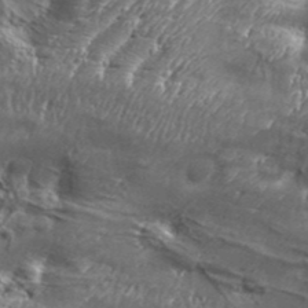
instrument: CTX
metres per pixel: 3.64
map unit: Aa
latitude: 34.3089
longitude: -135.3292
